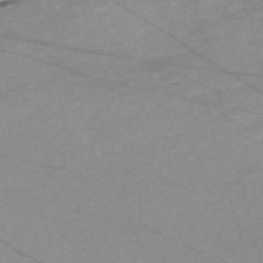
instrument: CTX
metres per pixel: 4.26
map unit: Nve
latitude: -59.1620
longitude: 61.3510
